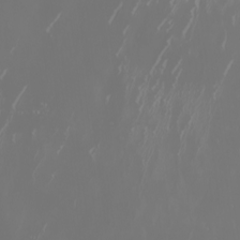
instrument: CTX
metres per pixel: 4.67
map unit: Nhu
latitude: -6.5573
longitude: -90.6679
